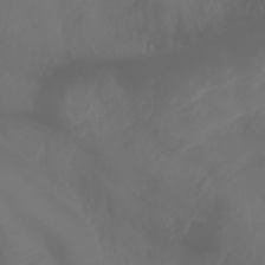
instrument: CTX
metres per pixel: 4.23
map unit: Aa
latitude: -7.8044
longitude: -79.4238
